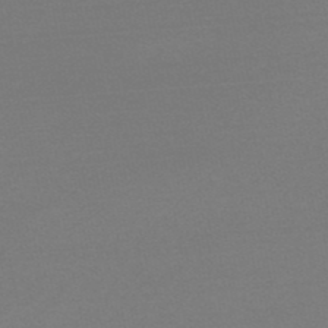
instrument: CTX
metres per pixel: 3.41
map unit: HNb
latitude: -50.1417
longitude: -43.0270
